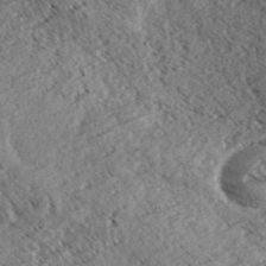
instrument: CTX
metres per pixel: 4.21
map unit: eHh
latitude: 35.4993
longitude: -139.3482
